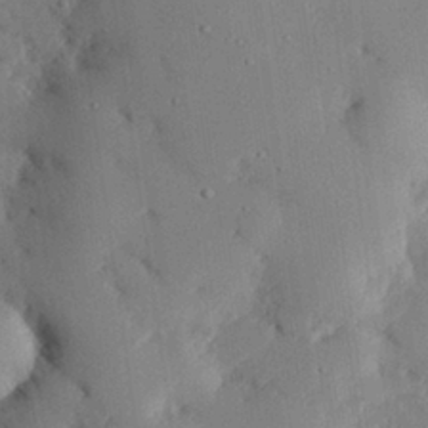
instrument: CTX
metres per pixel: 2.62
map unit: eHh
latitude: 28.3089
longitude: -80.3089
